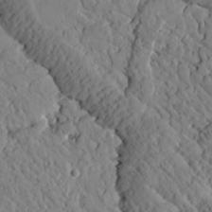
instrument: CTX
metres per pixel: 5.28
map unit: Htu
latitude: 1.0458
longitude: 176.9353
